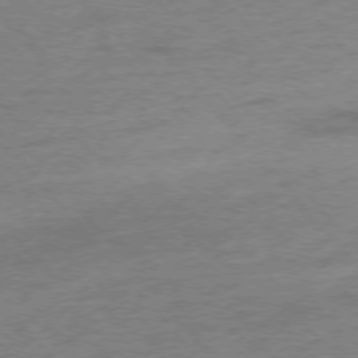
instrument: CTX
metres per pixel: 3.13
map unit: Hpe
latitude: -76.5196
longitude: -12.3467
